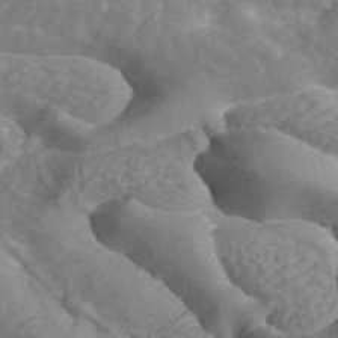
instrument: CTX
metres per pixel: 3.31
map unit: ANa
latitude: 43.9906
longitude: 25.5588
